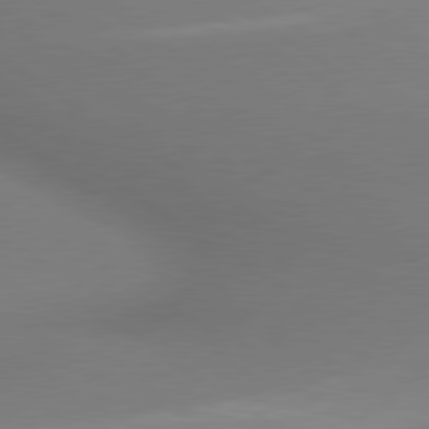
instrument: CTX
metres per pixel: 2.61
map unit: lApd
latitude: 79.7072
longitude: 178.2550
